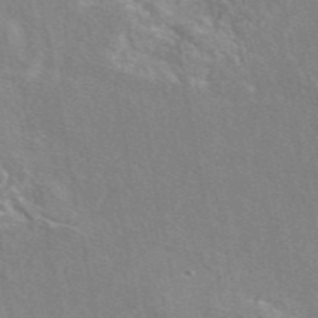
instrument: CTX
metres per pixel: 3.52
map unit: eAb
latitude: 46.8947
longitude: 114.3873
